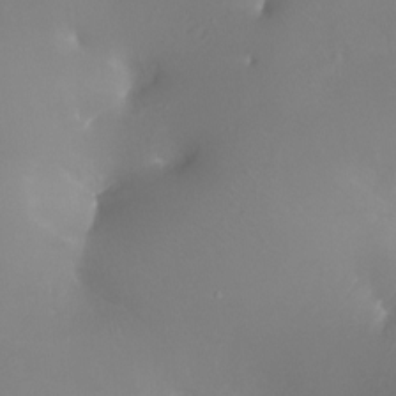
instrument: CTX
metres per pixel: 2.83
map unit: Ht
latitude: -17.0109
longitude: -43.8772
